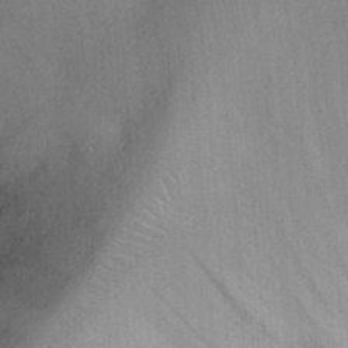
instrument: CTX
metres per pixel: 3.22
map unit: eHh
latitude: 25.4426
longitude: -70.2900
